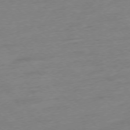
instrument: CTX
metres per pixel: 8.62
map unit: Ap
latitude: -77.0109
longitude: -62.8380
